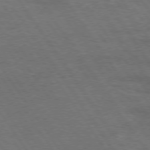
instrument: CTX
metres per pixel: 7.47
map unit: Hpe
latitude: 74.9325
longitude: -142.1578
